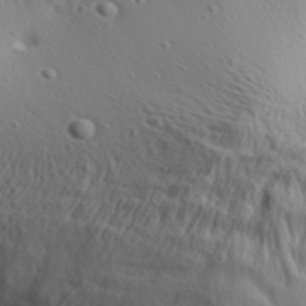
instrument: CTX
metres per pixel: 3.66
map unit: Aa
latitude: 30.7247
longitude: -135.8961
